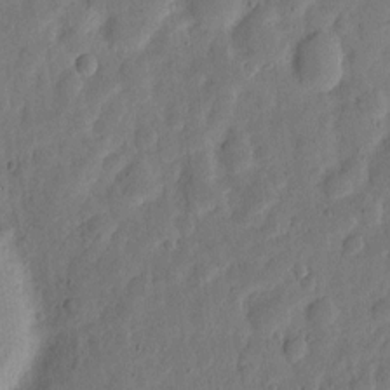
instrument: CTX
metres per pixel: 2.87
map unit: eHh
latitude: 6.3278
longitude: -71.6505
